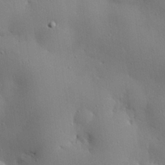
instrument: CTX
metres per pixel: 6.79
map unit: eHh
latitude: 29.2537
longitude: -82.6490
